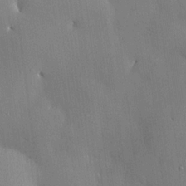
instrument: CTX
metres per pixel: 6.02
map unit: HNhu
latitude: 15.3104
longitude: 11.8422
